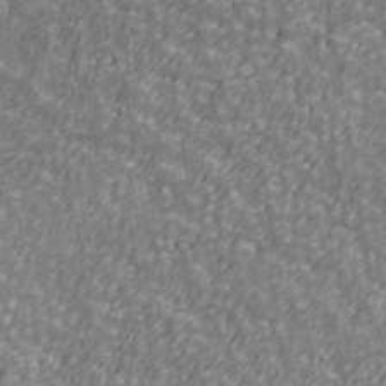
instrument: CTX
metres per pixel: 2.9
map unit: Ave
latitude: 41.2159
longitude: -113.1214
